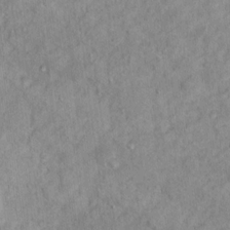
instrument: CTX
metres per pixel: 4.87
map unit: Hto
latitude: 14.4790
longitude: -37.8395
